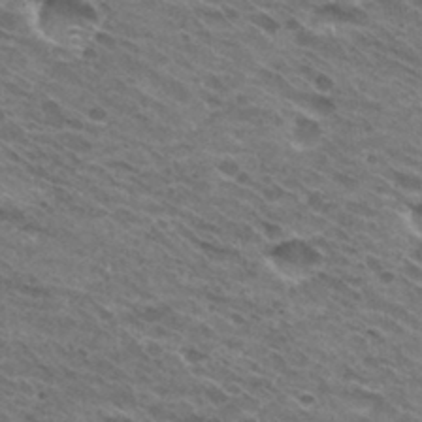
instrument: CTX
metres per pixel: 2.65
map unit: Hto
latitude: 30.7625
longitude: -45.1970
